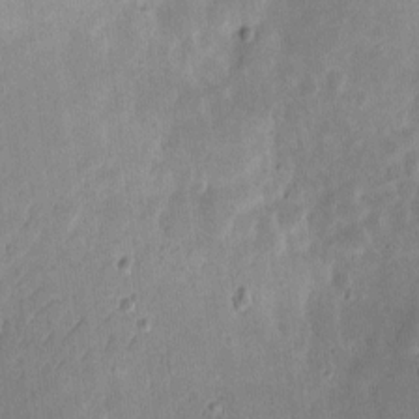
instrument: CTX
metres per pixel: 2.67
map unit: eHh
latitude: 8.3278
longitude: -72.3468
